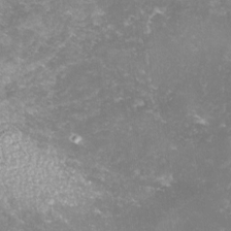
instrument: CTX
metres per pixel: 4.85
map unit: lHvf
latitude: -13.7100
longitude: -98.6301
